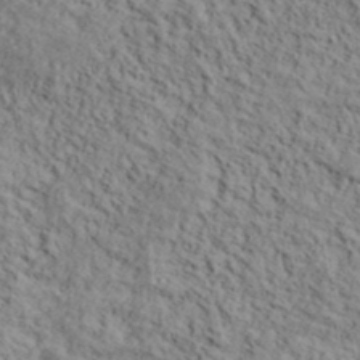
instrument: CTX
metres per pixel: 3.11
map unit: lHvf
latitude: 39.2726
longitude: -87.5560
